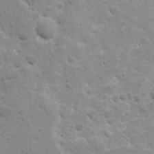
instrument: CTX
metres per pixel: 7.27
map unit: Ave
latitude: 10.3090
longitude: -104.5546
